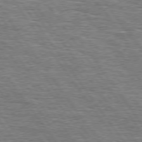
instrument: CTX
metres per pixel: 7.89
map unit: Hpe
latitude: 74.7057
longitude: -138.1011
